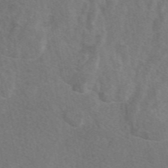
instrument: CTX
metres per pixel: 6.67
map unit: eAb
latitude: 48.2522
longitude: 118.6707
